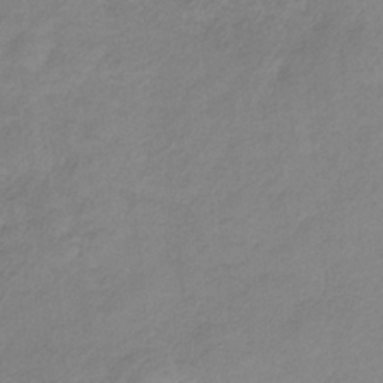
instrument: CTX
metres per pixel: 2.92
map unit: HNb
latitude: -33.8423
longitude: 58.8407
